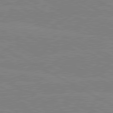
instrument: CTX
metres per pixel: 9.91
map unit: lApd
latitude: 80.3845
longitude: -127.2915
